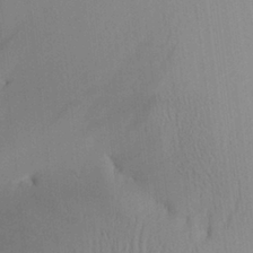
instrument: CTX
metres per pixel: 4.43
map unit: Aa
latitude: 25.0647
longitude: -136.1578
